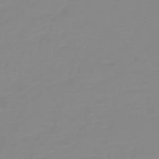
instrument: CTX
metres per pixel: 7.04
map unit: HNb
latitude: -44.2362
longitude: 51.3321
